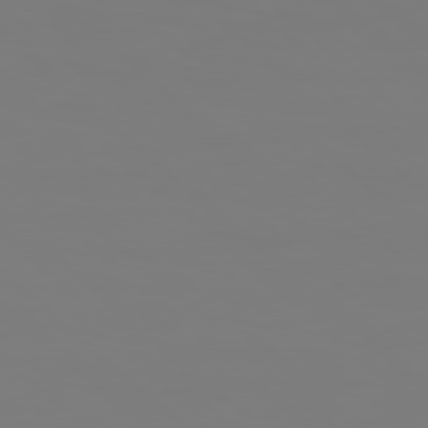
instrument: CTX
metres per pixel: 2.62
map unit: Hpe
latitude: 78.2712
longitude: 178.2739
